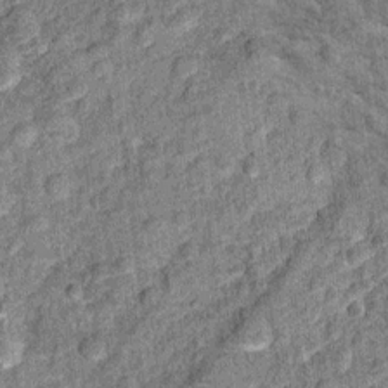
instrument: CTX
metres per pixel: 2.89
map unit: Ht
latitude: 10.7813
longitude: -38.5168
